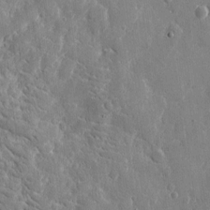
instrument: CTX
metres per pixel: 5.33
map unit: eHh
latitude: 9.1592
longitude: -69.4993
